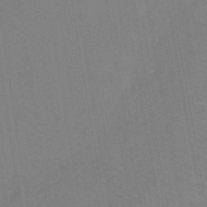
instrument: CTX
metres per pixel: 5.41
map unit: Ht
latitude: -3.7288
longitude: -27.5371
